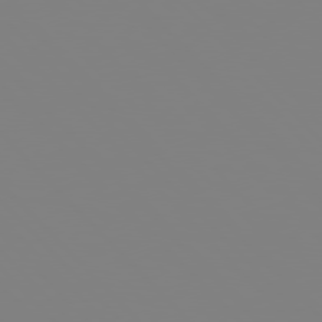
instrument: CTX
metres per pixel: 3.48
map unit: Hpe
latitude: 77.1781
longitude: -161.5182
